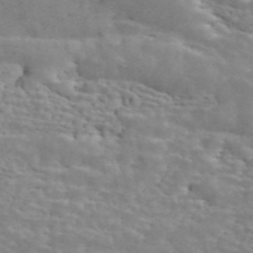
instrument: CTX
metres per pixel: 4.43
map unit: ANa
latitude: 45.0836
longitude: 28.8786
